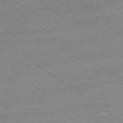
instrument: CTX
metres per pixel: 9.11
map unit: Hpe
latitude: -78.7652
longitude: -22.4601
